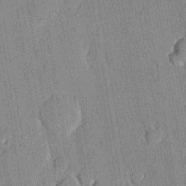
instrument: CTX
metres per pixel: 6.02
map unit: lHvf
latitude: 20.4979
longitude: 144.8408
